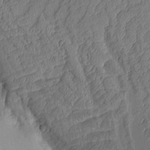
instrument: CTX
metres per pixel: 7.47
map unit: Aa
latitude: 9.6883
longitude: -127.7828
